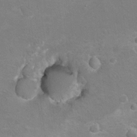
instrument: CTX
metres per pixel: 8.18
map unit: Hto
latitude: 9.0270
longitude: -31.0648
